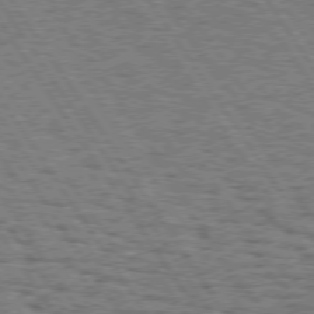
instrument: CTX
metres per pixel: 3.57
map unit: Hpe
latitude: 74.1200
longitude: -133.9150
